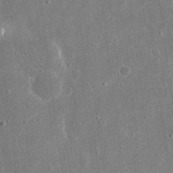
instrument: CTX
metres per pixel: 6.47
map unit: eHh
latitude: 16.5735
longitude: -71.2537
